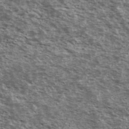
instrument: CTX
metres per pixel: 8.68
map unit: Ave
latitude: 39.8205
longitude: -108.3089
